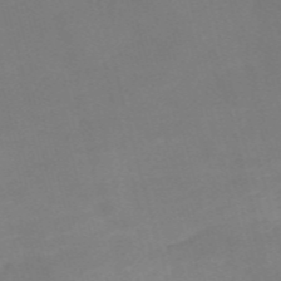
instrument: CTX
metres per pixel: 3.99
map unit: Nve
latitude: -58.4251
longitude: 58.0472
